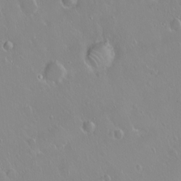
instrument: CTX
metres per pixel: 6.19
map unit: eHh
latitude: 1.7638
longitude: -54.6868
